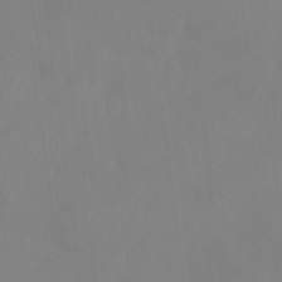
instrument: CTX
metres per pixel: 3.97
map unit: Htu
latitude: -15.6722
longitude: -47.6316
